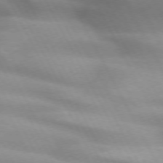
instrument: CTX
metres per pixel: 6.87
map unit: lApd
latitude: 72.2145
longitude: -50.6868
